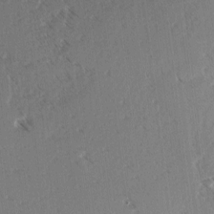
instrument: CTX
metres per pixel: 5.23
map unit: lAvf
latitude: 4.4034
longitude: -105.8206
